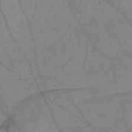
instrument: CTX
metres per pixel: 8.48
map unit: Nve
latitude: -58.9163
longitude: 64.2929
